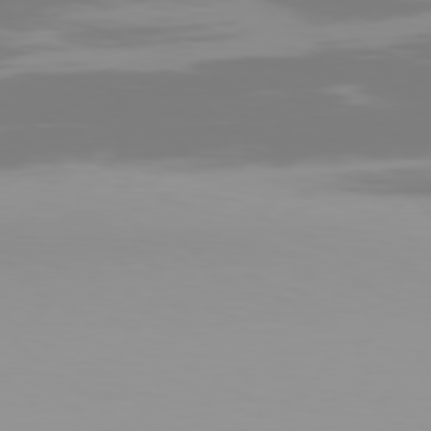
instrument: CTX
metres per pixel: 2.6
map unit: Hpe
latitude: 78.2901
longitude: -138.5168
